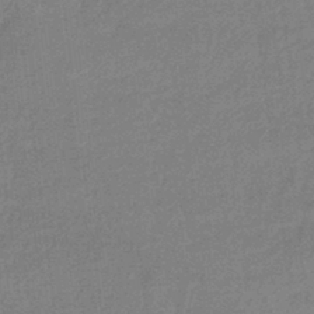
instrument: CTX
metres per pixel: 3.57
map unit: lHb
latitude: -41.6344
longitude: 66.1795
